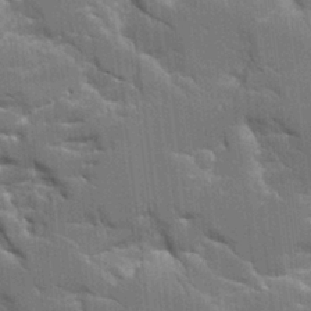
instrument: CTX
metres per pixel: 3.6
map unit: Aa
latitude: 10.6491
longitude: -125.8394
